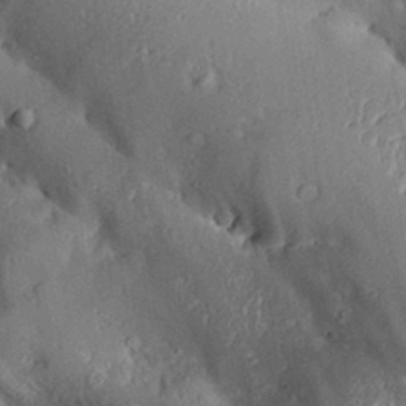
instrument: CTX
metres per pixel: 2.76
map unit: Aa
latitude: 30.3279
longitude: -132.1578
